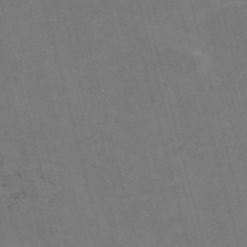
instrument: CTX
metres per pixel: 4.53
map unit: Nve
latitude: -57.9745
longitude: 54.9920
